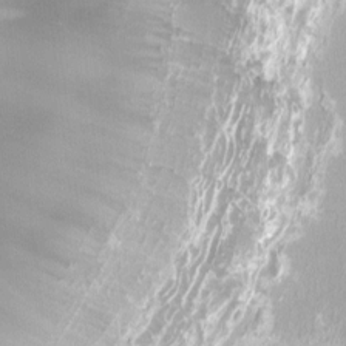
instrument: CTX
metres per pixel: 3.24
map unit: HNhu
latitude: -0.2173
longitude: -4.3278
